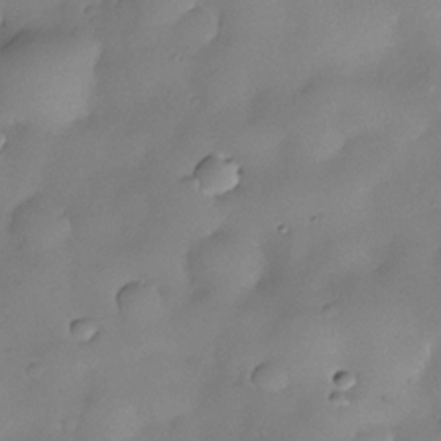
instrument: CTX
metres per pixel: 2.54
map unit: Nhe
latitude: -30.4440
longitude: -139.7827
